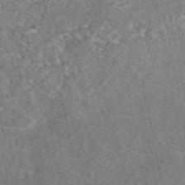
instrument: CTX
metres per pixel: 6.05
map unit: eAb
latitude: 48.6113
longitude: 109.5399
